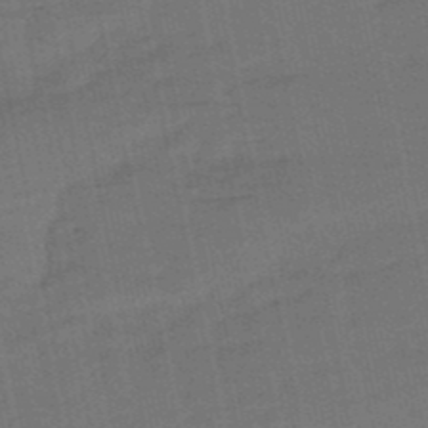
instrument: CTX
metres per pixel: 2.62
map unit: eHb
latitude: -49.9556
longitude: 78.3873
